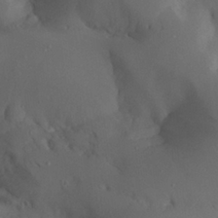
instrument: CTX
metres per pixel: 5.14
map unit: Aa
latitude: 26.2523
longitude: -128.3845
